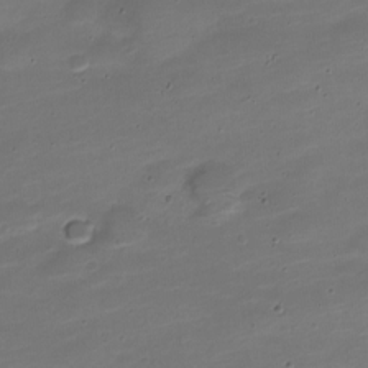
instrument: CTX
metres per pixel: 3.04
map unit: Nve
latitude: -21.5210
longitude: 105.4643
